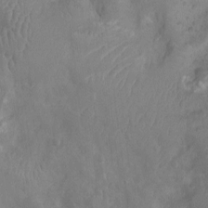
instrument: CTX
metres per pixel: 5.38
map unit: Nhu
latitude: -10.2173
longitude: -21.4427
